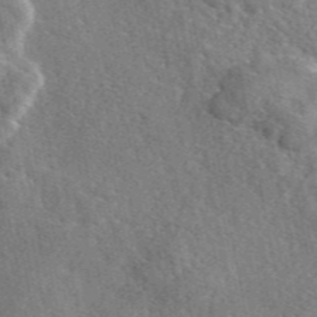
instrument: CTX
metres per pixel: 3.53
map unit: eAb
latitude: 46.3468
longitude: 112.9542
